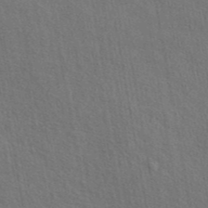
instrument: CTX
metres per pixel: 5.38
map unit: eAb
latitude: 43.6883
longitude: 113.7100
